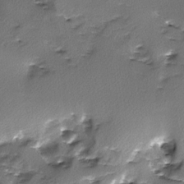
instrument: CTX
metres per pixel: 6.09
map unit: Ave
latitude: -9.8989
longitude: -117.7828
